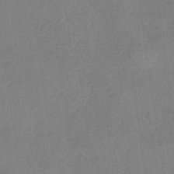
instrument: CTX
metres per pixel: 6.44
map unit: HNb
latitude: -34.0850
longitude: 54.3873
